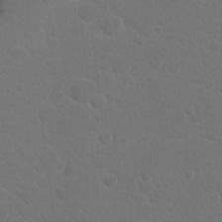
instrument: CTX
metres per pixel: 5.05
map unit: Hto
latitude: 18.7246
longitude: -36.5168
